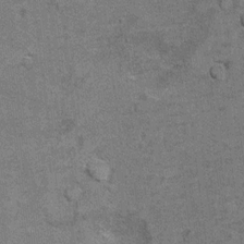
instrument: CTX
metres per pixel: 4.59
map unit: Ht
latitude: 9.1025
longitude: -36.1389
